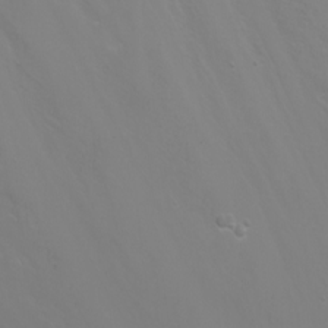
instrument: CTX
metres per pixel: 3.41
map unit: Nhu
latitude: -6.9730
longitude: -79.6127
